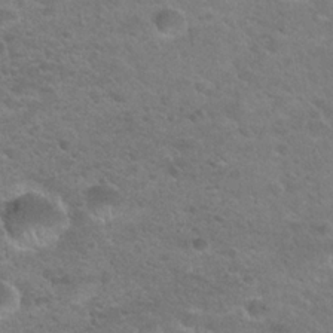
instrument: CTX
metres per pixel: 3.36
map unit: Hto
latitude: 24.3656
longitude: -50.1577
